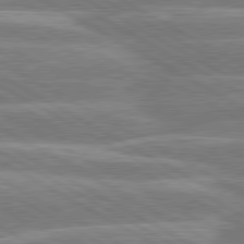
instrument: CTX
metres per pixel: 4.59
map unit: lApd
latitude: 80.4601
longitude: -131.8395
